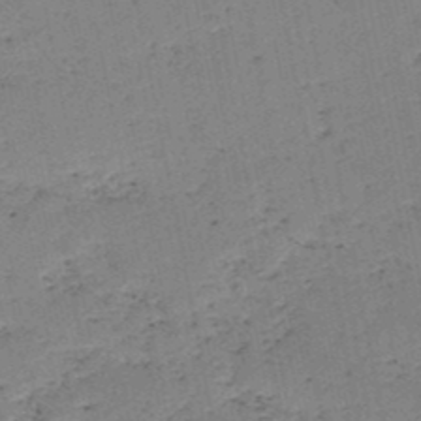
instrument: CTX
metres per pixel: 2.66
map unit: HNb
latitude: -49.5399
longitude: -40.1388
